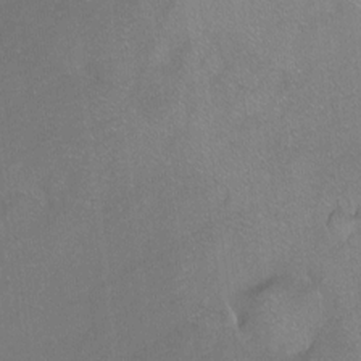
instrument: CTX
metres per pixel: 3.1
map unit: Ht
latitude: -7.3887
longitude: -36.9892
